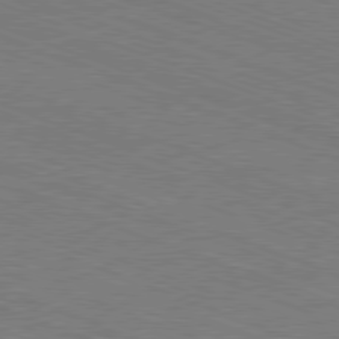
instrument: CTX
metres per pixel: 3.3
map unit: Ap
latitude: -81.2187
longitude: -74.2900
